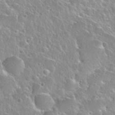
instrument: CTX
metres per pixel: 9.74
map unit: Nhu
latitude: 28.4601
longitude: -54.0255
